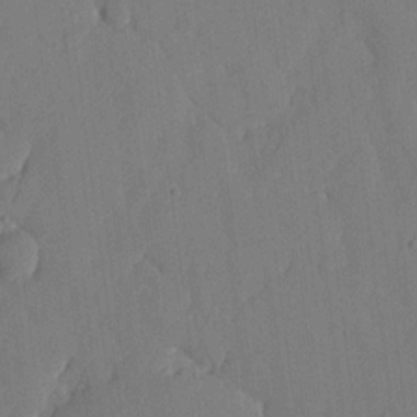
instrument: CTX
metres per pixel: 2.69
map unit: lHvf
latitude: 18.9136
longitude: -112.8191
